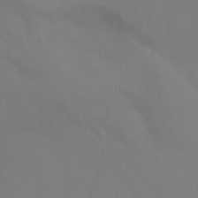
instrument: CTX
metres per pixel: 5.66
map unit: Nhu
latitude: -11.1053
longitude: -33.6883
